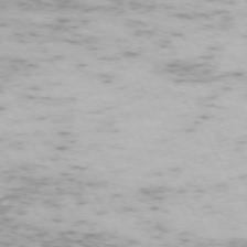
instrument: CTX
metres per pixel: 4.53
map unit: Hpe
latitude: -71.9178
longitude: 7.8233
